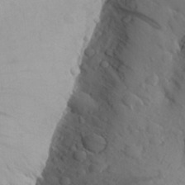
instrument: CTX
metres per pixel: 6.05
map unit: Aa
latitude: 24.3089
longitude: -145.9150
